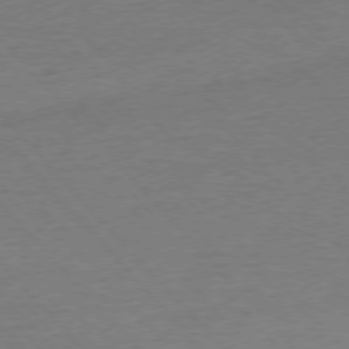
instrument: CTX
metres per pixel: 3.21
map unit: Ap
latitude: -77.0486
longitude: -95.6316
